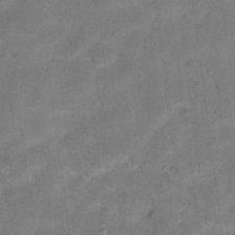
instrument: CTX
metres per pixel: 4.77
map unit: Hto
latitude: 17.0836
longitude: -38.8002
